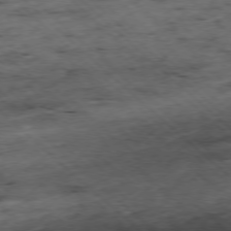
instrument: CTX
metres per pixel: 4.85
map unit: Ap
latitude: -77.4454
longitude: -60.3089
